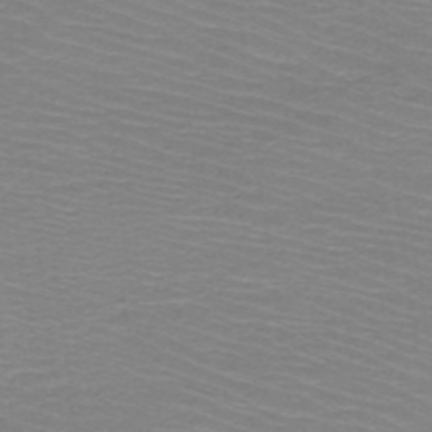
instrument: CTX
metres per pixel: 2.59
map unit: HNb
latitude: -48.2929
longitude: -45.6316
